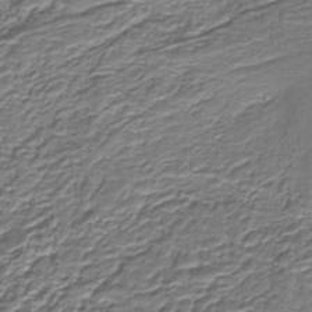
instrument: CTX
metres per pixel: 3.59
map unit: lHb
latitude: -39.2943
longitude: 53.2187
